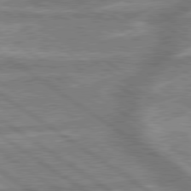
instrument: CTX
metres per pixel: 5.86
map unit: lApd
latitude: 79.7072
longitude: -169.4049
